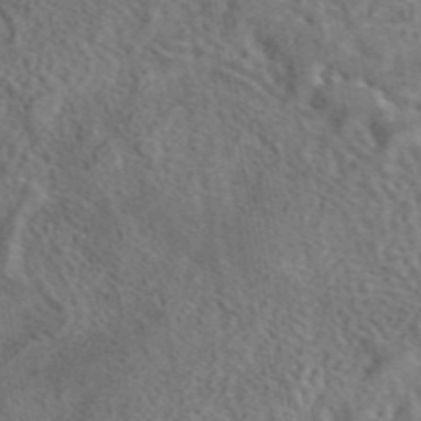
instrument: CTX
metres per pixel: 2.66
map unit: eAb
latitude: 43.1403
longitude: 109.1053
